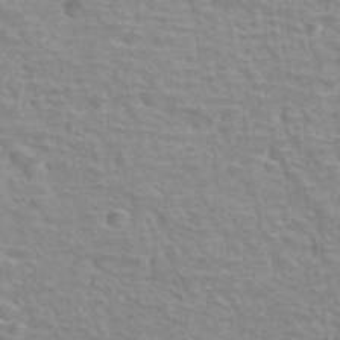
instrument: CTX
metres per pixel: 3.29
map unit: Hto
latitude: 34.2900
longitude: -39.7450
